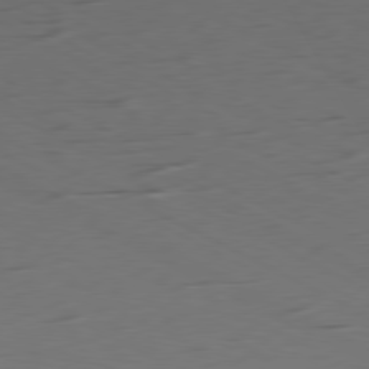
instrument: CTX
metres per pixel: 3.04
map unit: Ap
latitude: -80.8408
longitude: -61.4237
